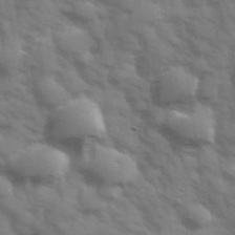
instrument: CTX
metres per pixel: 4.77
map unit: Hve
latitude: 32.6113
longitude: 150.4251
